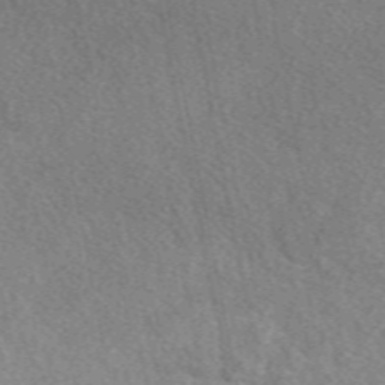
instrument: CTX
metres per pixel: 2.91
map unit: eAb
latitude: 49.7639
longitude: 117.0864
